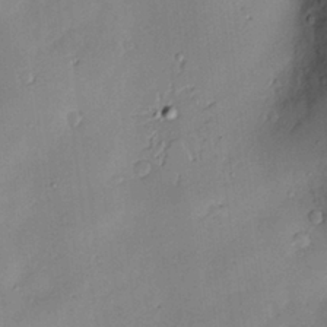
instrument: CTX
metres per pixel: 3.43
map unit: Nve
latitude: -7.5588
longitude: 174.6329
